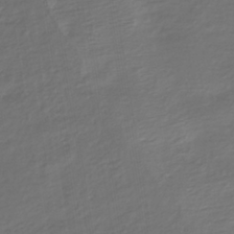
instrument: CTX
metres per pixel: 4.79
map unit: lHb
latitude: -37.6344
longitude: 70.9731
